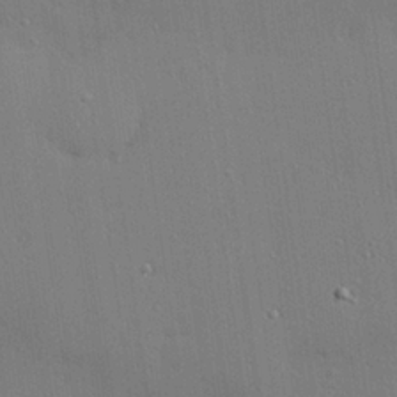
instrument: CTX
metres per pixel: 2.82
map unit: Hve
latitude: 26.5546
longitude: -90.4223
